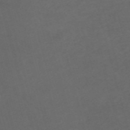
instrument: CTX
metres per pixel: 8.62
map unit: Nve
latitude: -58.5762
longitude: 59.2564
